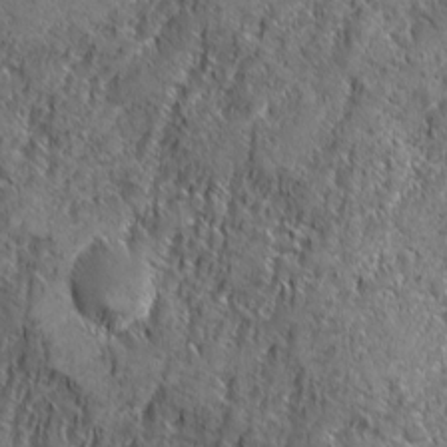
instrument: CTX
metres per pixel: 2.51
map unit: Ave
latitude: -10.4251
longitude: -119.7449
